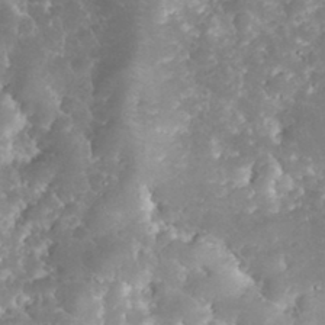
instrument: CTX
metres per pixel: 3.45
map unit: eHh
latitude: 34.5168
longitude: -64.4790
